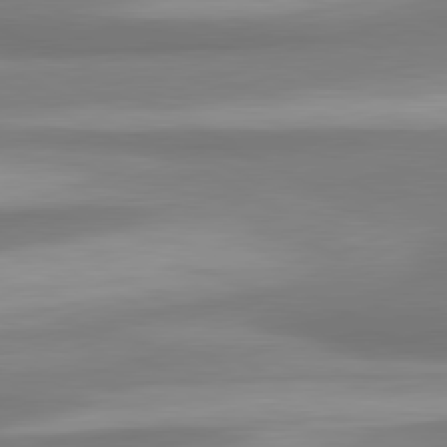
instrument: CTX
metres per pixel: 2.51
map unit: lApd
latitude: 80.4979
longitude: 173.7100
